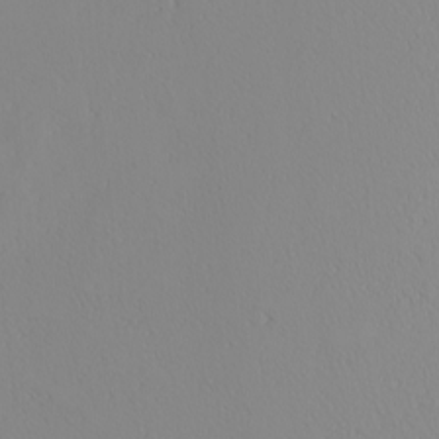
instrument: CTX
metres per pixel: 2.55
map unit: Nhu
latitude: -5.1242
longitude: -92.1766
